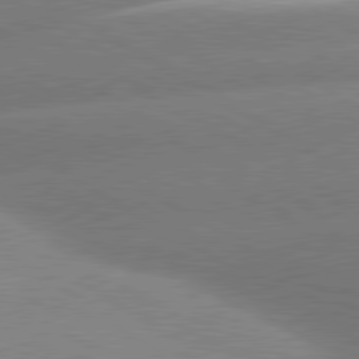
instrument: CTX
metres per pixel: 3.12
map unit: lApd
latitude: 80.4034
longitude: -154.9514
